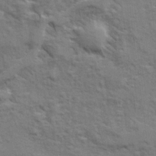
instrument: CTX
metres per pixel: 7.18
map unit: Ave
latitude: 20.5546
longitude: -129.9717
